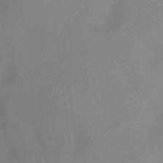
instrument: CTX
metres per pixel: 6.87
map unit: Ht
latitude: 0.8758
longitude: -36.1200
